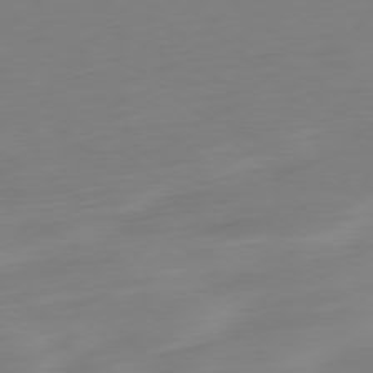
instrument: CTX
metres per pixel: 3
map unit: Ap
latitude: -78.6707
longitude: -67.0080
